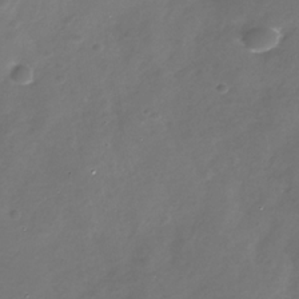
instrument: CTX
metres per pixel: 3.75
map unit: Nhe
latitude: -33.1809
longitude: -88.2712
